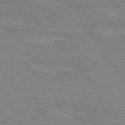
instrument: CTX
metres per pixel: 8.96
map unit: lApd
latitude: 72.0444
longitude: -55.4804
